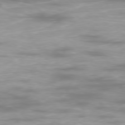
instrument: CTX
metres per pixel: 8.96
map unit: Ap
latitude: -79.1053
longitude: -92.8002
